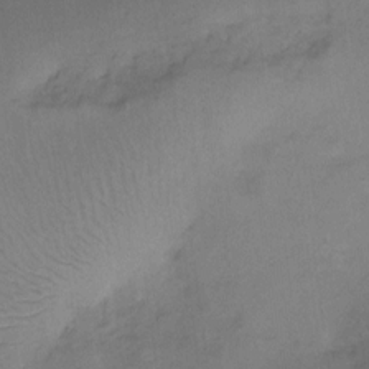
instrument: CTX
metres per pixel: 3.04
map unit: Hto
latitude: 6.9136
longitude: -62.5357
